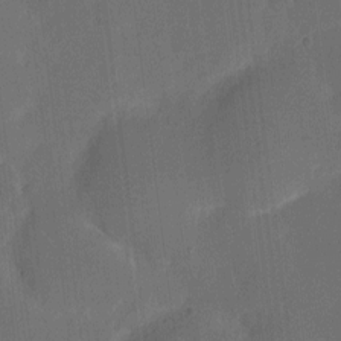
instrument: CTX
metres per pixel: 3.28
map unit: eHh
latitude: 4.6490
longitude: -67.6882
